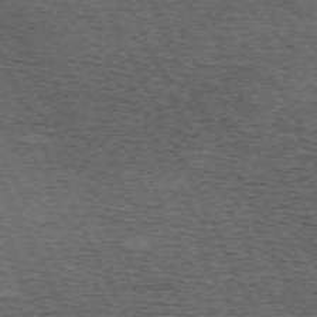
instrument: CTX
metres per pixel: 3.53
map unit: Hpe
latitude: -70.4818
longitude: 11.5777
